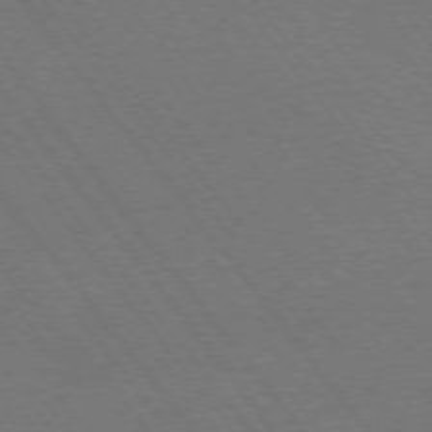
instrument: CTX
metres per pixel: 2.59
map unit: Ap
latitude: -75.7478
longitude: -64.5546
